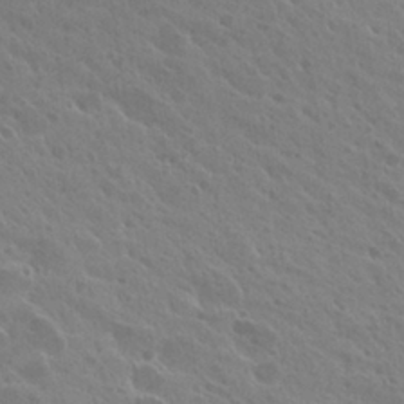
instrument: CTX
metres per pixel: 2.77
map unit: Hto
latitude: 27.5371
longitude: -35.1592
